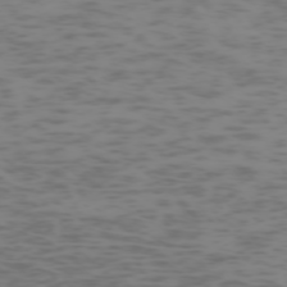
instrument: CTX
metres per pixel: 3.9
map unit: Hpe
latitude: -73.4076
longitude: 7.1998
